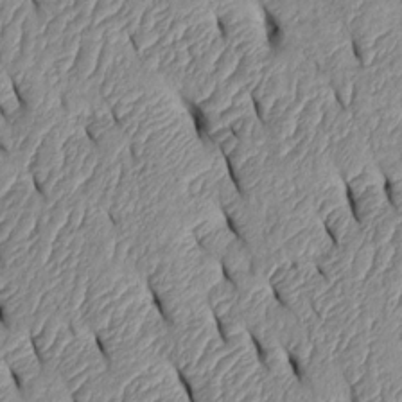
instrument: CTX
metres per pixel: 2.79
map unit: Htu
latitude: 1.8016
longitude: 149.1809
